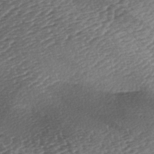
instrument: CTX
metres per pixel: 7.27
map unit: lAa
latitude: -3.1620
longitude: -127.0648
